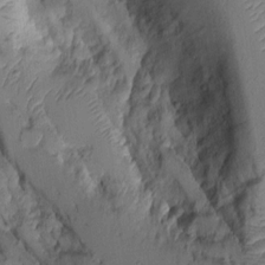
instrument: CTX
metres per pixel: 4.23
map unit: Aa
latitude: 9.7828
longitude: -127.2348
